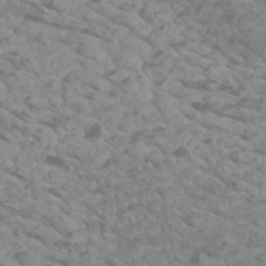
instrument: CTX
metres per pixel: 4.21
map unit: Htu
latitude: 2.6112
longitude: -21.0081
